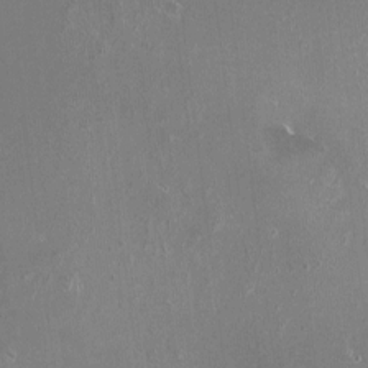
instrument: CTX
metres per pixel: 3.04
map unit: HNhu
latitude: -0.6141
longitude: 4.5384
